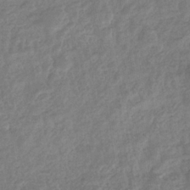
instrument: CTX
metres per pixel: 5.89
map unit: eHb
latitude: -34.6518
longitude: 76.8030
